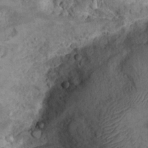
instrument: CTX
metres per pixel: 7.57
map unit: Hto
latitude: 9.5371
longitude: -36.1011
